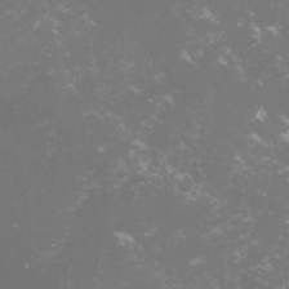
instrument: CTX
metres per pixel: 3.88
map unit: lHvf
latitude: -15.0676
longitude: -100.4601
